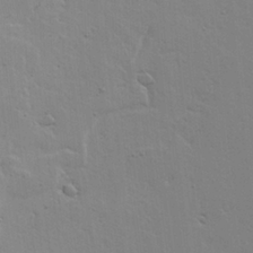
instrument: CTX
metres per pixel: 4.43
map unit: Aa
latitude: 18.2333
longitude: -126.2712
